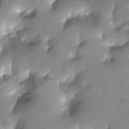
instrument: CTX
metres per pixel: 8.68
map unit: Nhu
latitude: -28.0661
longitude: -59.4804
